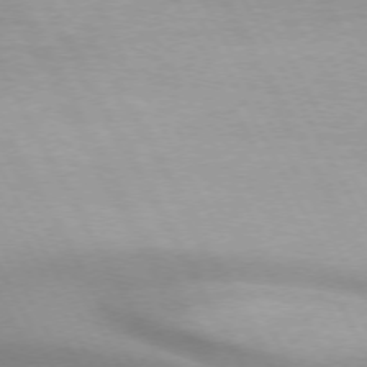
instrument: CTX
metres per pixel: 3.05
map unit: lApd
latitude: 72.1200
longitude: -50.6679
